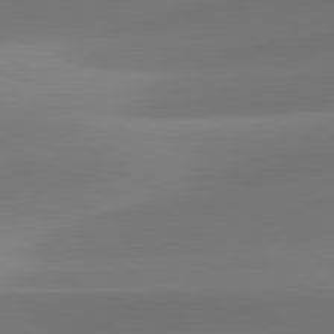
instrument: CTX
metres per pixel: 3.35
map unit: lApd
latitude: 81.4426
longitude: 130.5196
